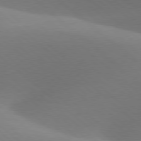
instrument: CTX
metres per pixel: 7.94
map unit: lApd
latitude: 77.8772
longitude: -51.4048
